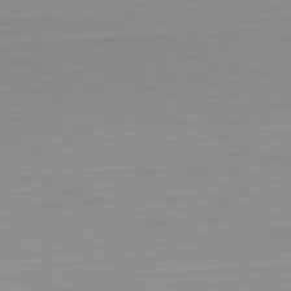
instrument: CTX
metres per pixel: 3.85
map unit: Hpe
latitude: -82.0283
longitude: 6.5762
